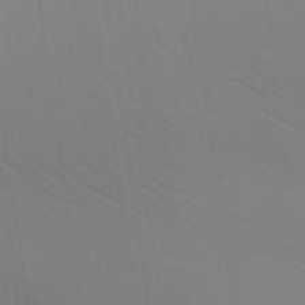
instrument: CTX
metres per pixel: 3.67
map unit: Aa
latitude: 30.5735
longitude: -144.6490
